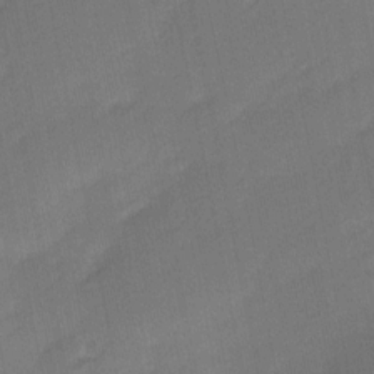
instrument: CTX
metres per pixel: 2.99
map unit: Ave
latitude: -0.1795
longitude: -114.0444
